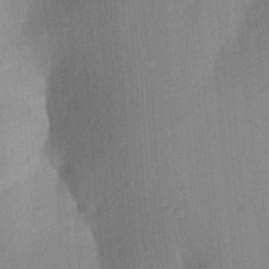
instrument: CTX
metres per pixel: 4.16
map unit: Aa
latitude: 23.0458
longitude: -150.5356
